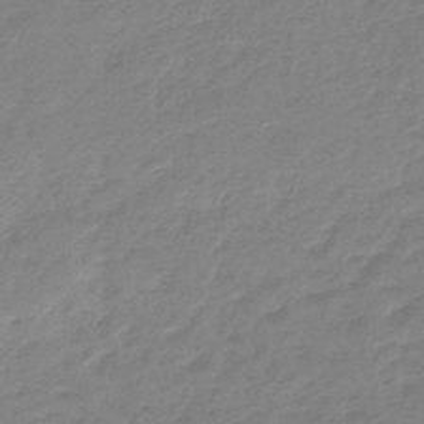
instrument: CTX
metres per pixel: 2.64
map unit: eHb
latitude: -45.8800
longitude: 83.1809
